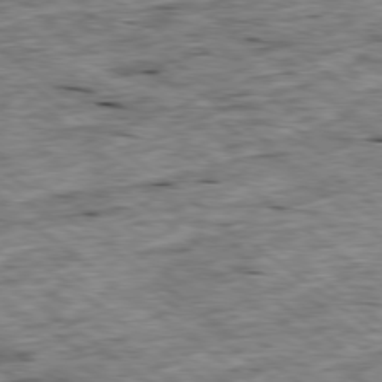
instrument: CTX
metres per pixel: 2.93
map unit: Ap
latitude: -79.0486
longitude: -88.3846
